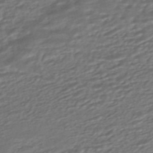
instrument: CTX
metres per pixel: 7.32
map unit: HNhu
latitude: -45.6533
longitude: 104.7274
